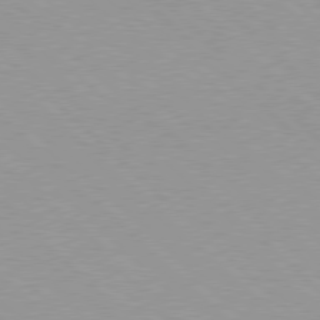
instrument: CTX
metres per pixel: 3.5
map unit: Hpe
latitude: 77.7071
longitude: -153.2915
